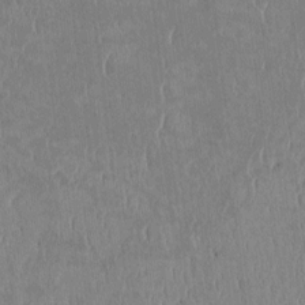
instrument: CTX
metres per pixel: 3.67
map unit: Htu
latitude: 2.9324
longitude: 148.6141
